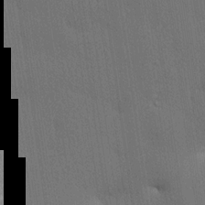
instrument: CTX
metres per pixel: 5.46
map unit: lHvf
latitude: 19.9528
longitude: 141.6911
